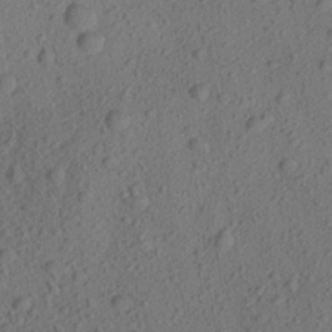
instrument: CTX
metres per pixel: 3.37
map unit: Aa
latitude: 23.2159
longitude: -143.5560
